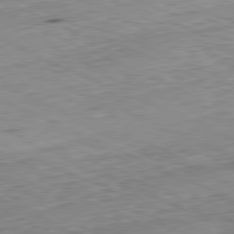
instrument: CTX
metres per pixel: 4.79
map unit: Ap
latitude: -81.4833
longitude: -71.7638
